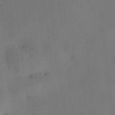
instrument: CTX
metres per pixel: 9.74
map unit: HNhu
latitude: 9.9717
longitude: 16.1795
